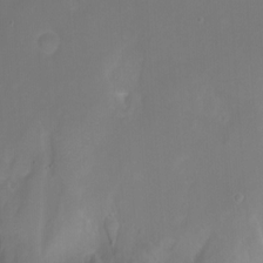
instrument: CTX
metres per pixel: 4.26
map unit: Aa
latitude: -7.5777
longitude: -77.8583
